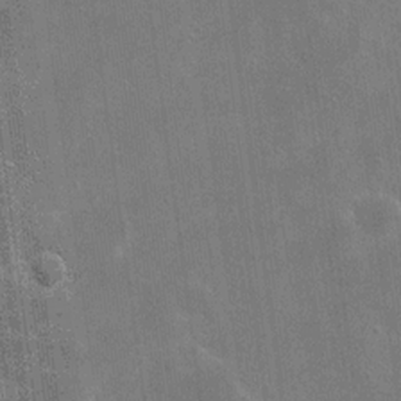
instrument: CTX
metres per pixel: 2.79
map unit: eHh
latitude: 20.1389
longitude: -66.7246
